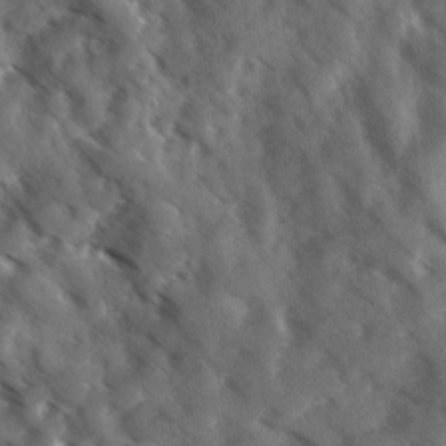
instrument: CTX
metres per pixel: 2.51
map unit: Ave
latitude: 17.7450
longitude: -131.2348
